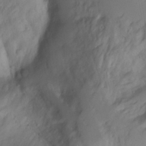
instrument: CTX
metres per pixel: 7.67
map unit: Aa
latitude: -3.4265
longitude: -71.4615
